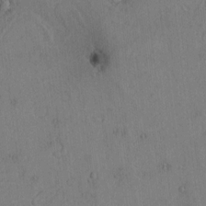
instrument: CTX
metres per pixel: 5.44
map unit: Htu
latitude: -3.0486
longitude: 167.6722
